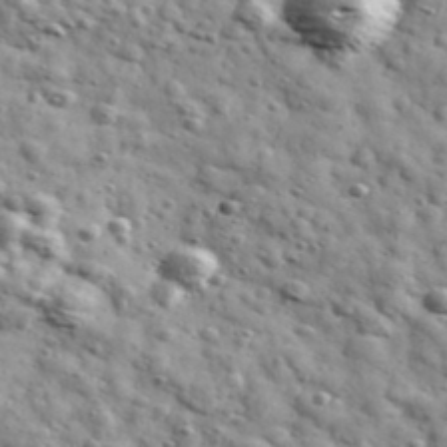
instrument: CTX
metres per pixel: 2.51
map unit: Ave
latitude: 41.1403
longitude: -107.0269
